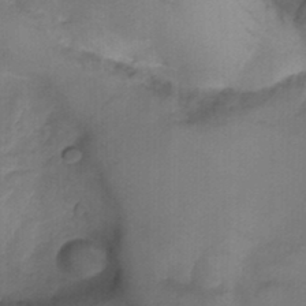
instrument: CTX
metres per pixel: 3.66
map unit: Nhu
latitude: -12.7652
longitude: -74.0444
